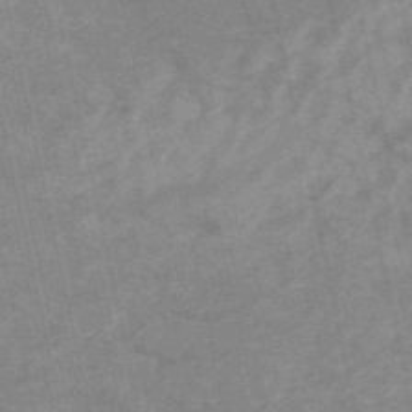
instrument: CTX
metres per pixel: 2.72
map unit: HNb
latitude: -54.2173
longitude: -42.8191
